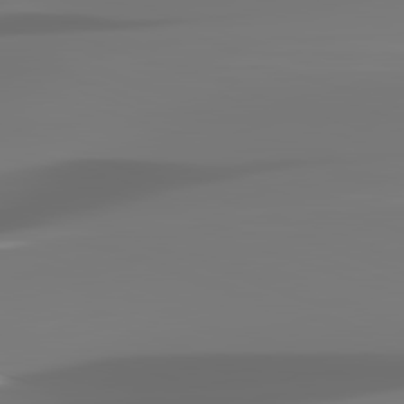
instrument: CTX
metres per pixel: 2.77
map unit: lApd
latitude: 82.2144
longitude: -146.5168
